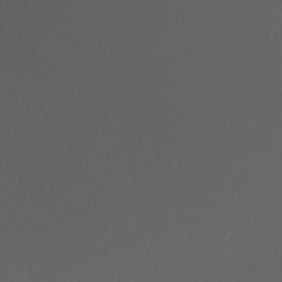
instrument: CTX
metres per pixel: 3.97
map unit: Nhu
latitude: -7.8611
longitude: -94.6302
